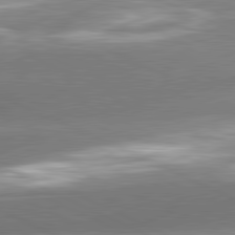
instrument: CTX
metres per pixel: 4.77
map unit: lApd
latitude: 81.3293
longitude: -159.8017
